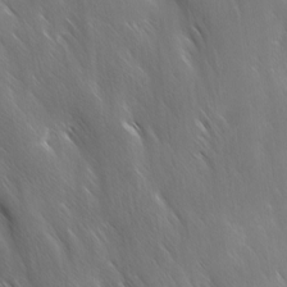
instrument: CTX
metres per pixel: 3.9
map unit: Ave
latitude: -0.7464
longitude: -112.7246
